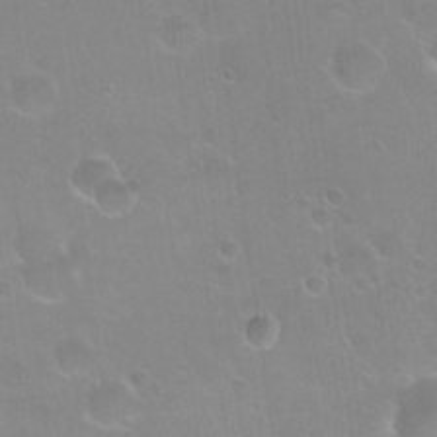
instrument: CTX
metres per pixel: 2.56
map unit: Hto
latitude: 24.2900
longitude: -51.0836
